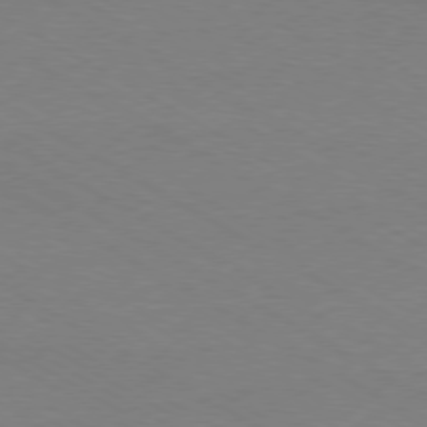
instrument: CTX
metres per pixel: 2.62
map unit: Ap
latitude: -79.4076
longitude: -83.2725
